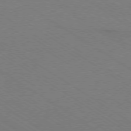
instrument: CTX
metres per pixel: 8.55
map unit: Ap
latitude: -79.0864
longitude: -84.9703
